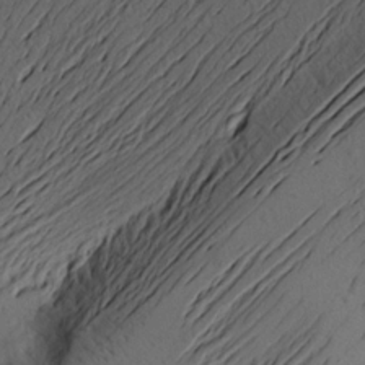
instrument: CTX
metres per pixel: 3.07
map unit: Aa
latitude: 17.2915
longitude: -144.5357
